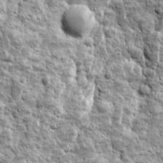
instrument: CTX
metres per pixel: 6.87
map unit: Ave
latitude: 16.4601
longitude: -134.1766
